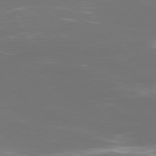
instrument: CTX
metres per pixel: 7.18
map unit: Ap
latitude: -78.8786
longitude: -94.1389
